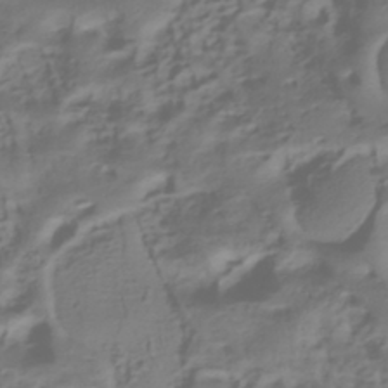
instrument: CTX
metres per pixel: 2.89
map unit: HNhu
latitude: -42.5573
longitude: 102.3495
